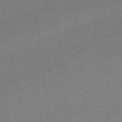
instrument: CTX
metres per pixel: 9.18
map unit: HNhu
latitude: -44.1795
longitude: 90.8597
